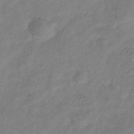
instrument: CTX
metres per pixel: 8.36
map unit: Hve
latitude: -35.1053
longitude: 89.2943
